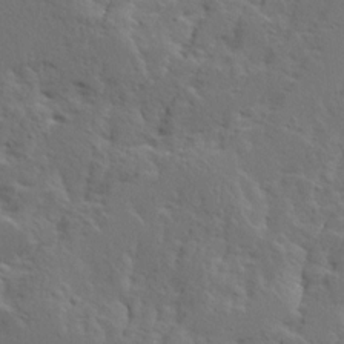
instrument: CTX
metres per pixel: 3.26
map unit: Ave
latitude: 14.2334
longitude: -135.4993
